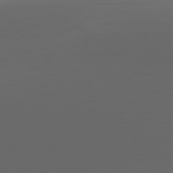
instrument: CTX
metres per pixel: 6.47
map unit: Ap
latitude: -78.8219
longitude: -76.5168
